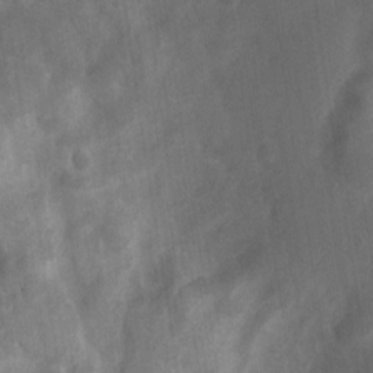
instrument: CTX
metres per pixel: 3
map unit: Nhu
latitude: 8.0255
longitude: -22.1578
